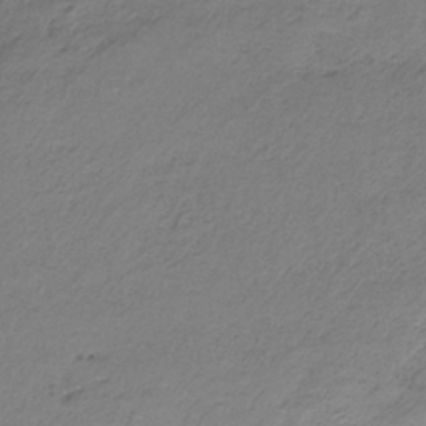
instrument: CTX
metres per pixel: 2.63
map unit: HNb
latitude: -34.2173
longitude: 58.3306
